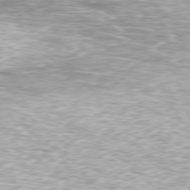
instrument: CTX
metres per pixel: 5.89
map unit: Ap
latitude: -79.8989
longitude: -61.1592
